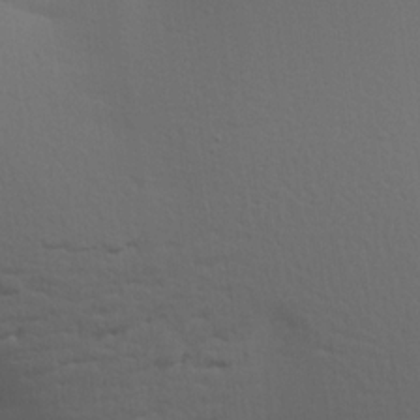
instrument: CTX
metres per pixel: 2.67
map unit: Aa
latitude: 19.6882
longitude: -144.9325
